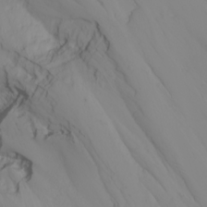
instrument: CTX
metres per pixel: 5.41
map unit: Nhu
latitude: -0.4629
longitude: -75.0836
